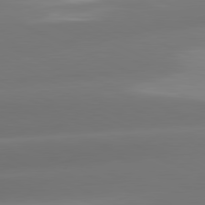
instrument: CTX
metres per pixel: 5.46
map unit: lApd
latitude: 81.2726
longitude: -160.6301
